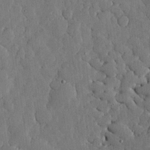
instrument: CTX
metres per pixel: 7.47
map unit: lHvf
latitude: 18.5356
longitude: -112.8191
